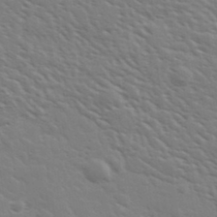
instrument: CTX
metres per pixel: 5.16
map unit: Ave
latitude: 37.3860
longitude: -109.1970
